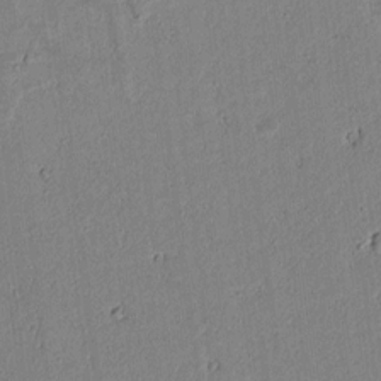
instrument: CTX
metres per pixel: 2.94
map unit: lAvf
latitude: 6.5357
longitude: 168.3117
